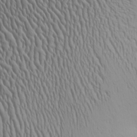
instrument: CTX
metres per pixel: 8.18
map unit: Aa
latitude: 24.9891
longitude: -135.8016
